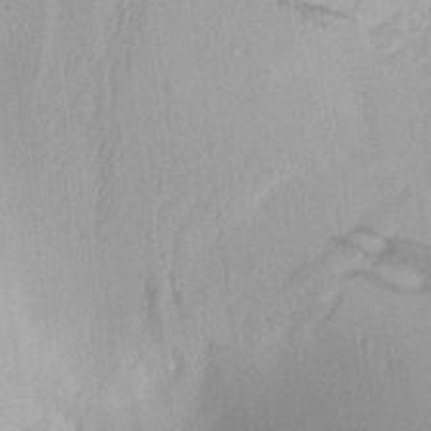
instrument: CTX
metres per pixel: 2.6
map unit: Aa
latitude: 18.7435
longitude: -144.4034
